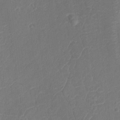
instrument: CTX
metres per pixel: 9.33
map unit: Aa
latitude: -7.7666
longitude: -72.2334
